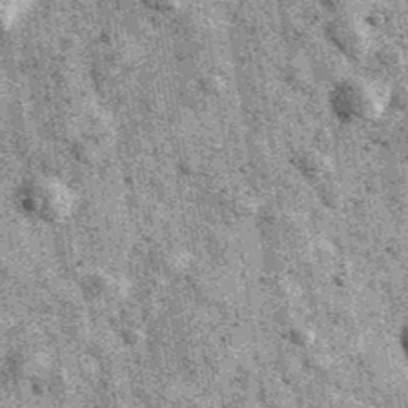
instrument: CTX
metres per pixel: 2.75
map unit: Ave
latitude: 40.3089
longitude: -106.8191
